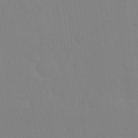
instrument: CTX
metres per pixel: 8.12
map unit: Nhu
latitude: 23.4048
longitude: -63.2348
